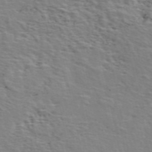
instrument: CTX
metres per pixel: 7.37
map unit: ANa
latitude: 48.7435
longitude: -76.1577
